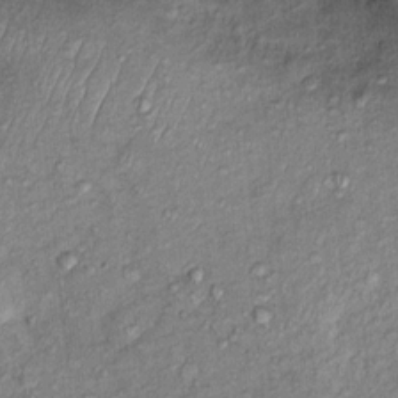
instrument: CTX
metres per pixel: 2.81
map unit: Ht
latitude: 9.9906
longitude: -37.8772
